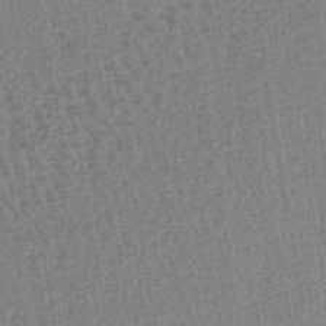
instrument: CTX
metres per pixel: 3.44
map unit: lHb
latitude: -40.3495
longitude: 62.7652
